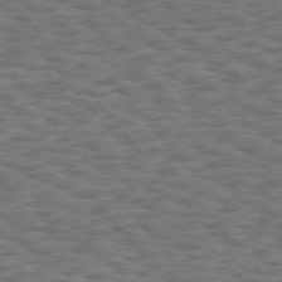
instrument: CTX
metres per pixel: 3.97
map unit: Hpe
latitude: 75.1970
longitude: -135.7827
